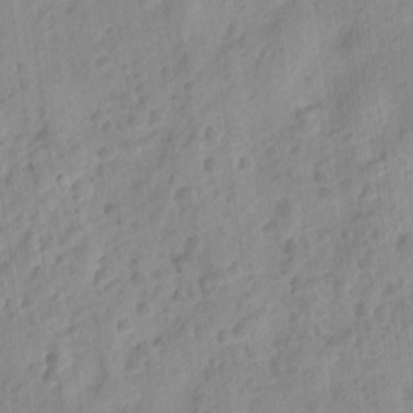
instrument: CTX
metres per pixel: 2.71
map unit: eHh
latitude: 8.6491
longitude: -74.7057
